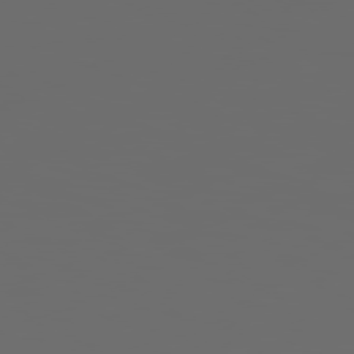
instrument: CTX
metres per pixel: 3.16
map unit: Hpe
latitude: 78.4601
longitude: 176.3117
